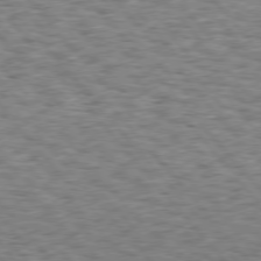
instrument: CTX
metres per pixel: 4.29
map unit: Hpe
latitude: 75.7450
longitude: -135.5371
